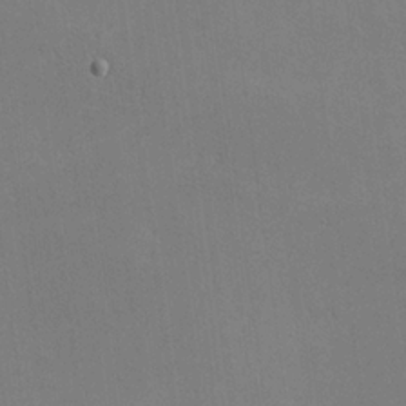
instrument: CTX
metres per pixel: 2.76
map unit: lHvf
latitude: -11.3321
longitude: -102.1011
